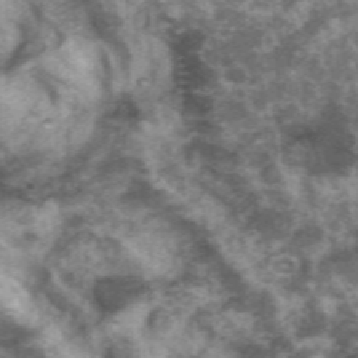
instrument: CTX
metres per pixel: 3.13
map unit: eHh
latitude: 35.2914
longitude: -59.9339
